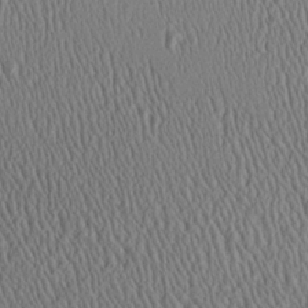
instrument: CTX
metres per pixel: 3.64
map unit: Aa
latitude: 25.6316
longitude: -135.5938
